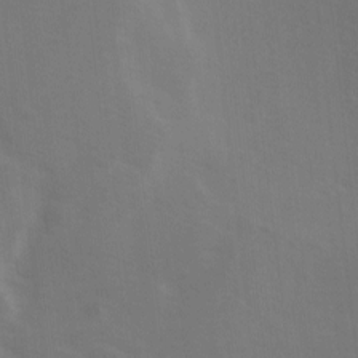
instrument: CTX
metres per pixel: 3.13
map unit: Ave
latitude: 1.1970
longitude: -112.7435
